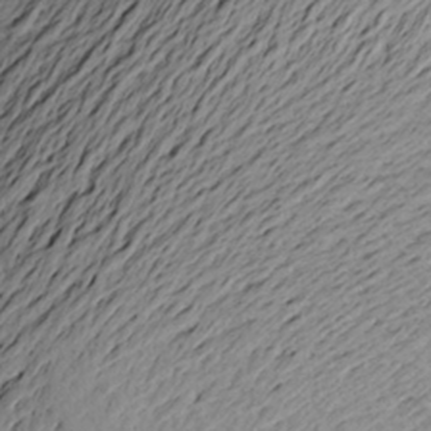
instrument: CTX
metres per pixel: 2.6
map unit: Aa
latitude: 20.8758
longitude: -148.8569
